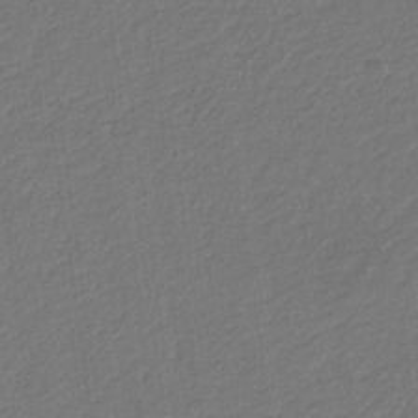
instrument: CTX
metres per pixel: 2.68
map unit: eHb
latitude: -30.5007
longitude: 70.0283
